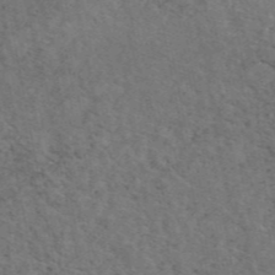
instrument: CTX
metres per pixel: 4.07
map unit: eAb
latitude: 46.4034
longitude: 116.6518
